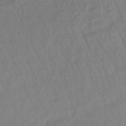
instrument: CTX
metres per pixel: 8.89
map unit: lHb
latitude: -36.8219
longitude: 70.2551
